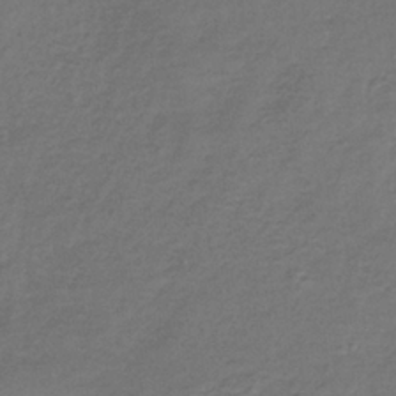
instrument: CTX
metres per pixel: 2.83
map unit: lHb
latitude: -35.5021
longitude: 61.5588
